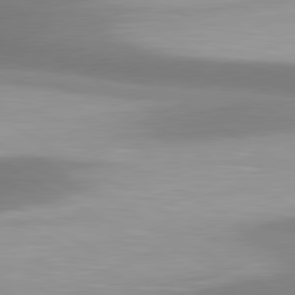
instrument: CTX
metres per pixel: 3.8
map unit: lApd
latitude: 80.7057
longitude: 175.1620
